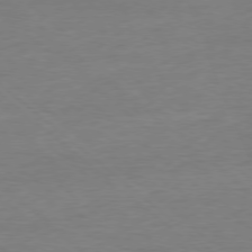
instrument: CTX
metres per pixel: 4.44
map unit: Ap
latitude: -78.5007
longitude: -87.5749
